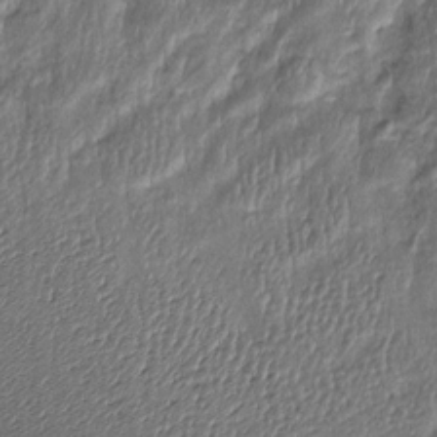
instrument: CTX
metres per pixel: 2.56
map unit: Htu
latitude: -6.7274
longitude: 159.7478
